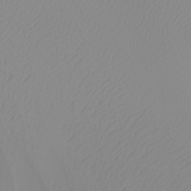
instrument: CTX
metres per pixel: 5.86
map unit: Nhu
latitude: -5.5777
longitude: -93.3103
